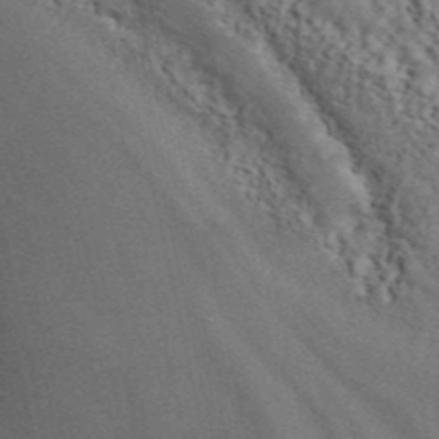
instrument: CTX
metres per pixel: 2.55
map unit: ANa
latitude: 43.4049
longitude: 45.9745
